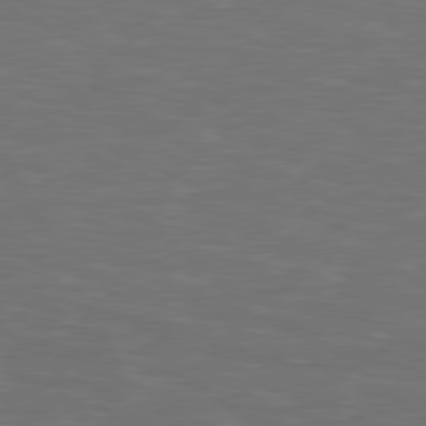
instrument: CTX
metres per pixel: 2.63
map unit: lApd
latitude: 78.6302
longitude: -177.9150
